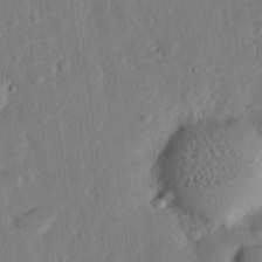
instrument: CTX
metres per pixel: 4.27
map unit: eHh
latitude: 25.2725
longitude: -81.2915
